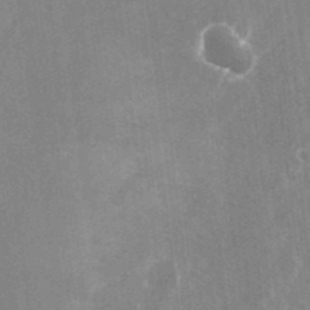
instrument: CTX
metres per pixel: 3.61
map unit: Nhu
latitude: -25.9556
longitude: -73.2159
